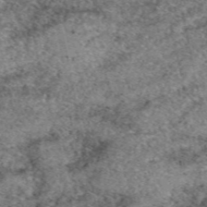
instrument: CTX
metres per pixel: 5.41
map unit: eAb
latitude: 49.6127
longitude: 109.2754
